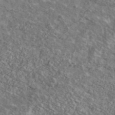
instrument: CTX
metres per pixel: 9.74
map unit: Ave
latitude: 41.4804
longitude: -108.3278
